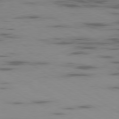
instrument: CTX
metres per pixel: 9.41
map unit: Ap
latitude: -80.1228
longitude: -101.7639
